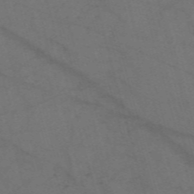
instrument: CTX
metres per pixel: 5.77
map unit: Nve
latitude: -58.9163
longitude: 51.5399
